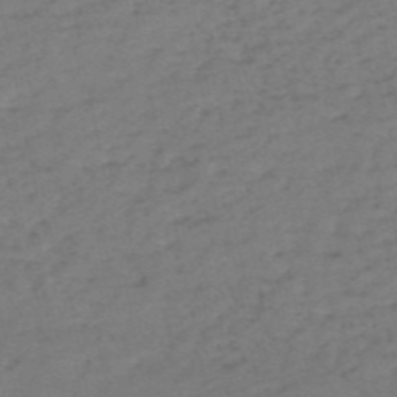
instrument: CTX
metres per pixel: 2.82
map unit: HNb
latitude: -55.9367
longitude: -44.2522
